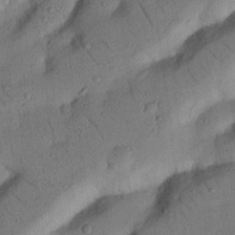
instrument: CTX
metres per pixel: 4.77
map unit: Nhu
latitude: 21.6316
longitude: -75.6316
